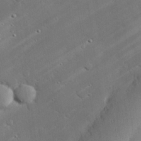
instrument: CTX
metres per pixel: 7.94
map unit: eHh
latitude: 27.2537
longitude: -81.5182
